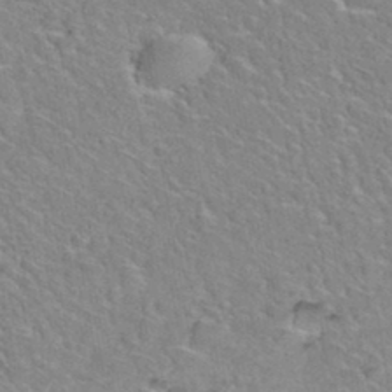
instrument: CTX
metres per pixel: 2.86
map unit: Hto
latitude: 34.9702
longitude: -48.7057
